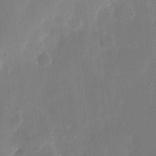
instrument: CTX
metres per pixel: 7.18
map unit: eHh
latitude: 11.8961
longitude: -68.3278
